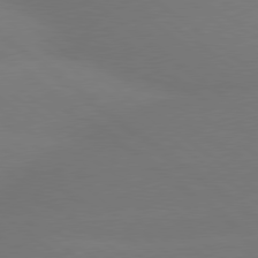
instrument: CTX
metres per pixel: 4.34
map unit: lApd
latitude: 79.1214
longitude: -150.6490
